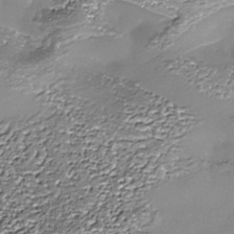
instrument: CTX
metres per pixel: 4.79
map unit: Nhe
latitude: -36.0094
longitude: -87.1970
